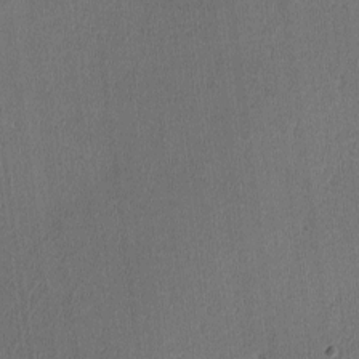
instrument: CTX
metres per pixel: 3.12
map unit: lHvf
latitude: -12.7274
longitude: -100.4601
